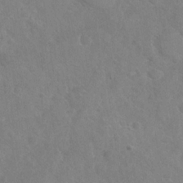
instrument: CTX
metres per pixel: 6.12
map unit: Nhu
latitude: -30.1228
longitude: -62.1011
